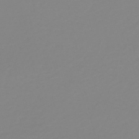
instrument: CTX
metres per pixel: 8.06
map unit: HNb
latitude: -53.4454
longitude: -50.7435
